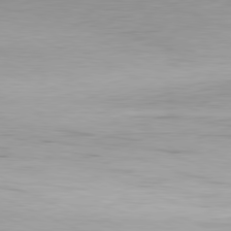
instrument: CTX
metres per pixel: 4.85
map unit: Ap
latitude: -81.5021
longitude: -59.2537
